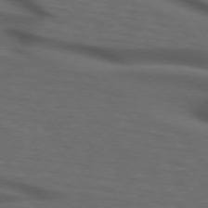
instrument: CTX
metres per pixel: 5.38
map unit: lApd
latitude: 73.6316
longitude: -74.4979
